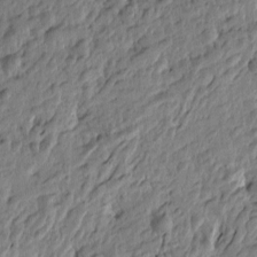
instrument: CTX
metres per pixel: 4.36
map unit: Htu
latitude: -3.3509
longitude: 179.2565
